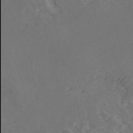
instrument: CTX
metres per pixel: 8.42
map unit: eAb
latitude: 46.4790
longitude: 110.0094
